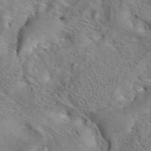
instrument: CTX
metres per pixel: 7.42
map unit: ANa
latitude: 42.2523
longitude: 14.7463
